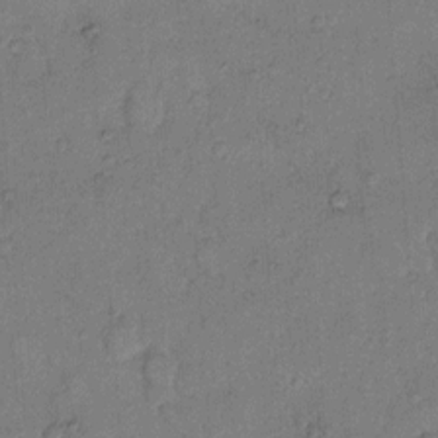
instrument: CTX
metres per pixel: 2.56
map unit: Hto
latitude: 9.2915
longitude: -61.6694
